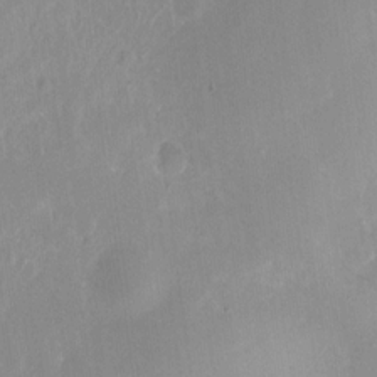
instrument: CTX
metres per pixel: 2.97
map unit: Hto
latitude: -12.8030
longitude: -39.1970
